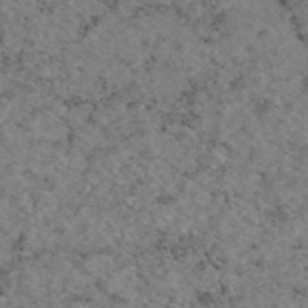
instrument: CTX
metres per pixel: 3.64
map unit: eAb
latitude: 46.2901
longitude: 117.3698
